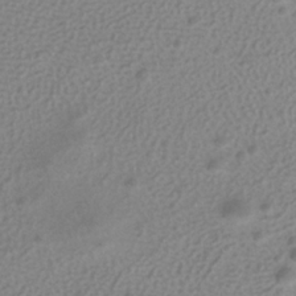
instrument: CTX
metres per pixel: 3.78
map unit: ANa
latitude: -37.8611
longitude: 94.4629
